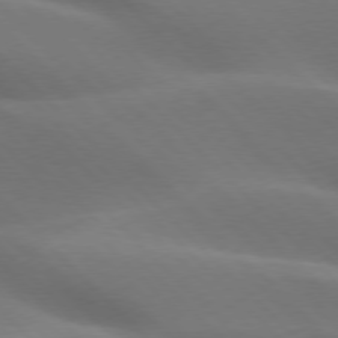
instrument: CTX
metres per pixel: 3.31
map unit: lApd
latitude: 75.9717
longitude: -62.1767
